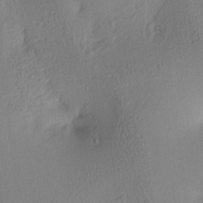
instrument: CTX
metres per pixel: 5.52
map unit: lAa
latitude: 4.5168
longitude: -116.1011
